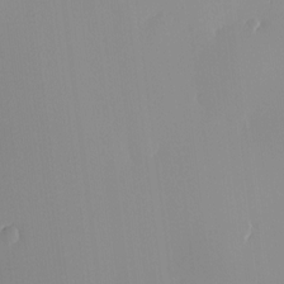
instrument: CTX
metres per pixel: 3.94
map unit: HNhu
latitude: -5.1620
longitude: 15.5588
